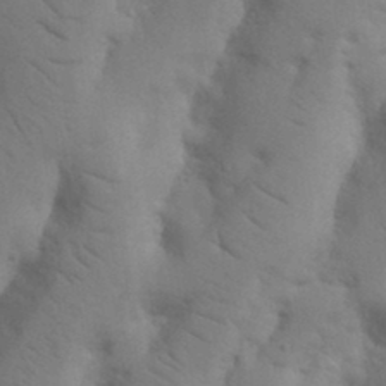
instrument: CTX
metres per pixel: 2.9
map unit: Nhu
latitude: 19.4993
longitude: -76.2522
